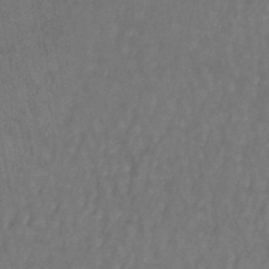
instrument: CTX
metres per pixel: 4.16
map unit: lHb
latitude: -43.3698
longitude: 73.0297
